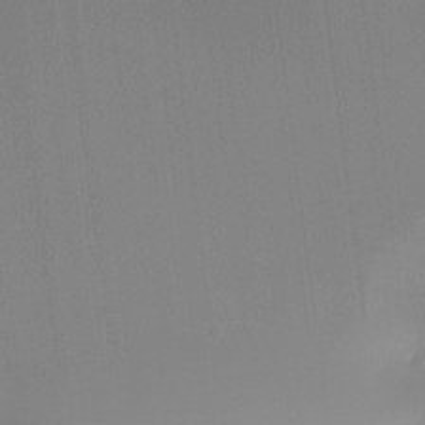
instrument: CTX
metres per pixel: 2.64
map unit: Ht
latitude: -16.1606
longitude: -48.7246
